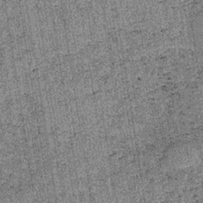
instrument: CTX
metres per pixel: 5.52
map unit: lHb
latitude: -37.0108
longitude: 67.3510
